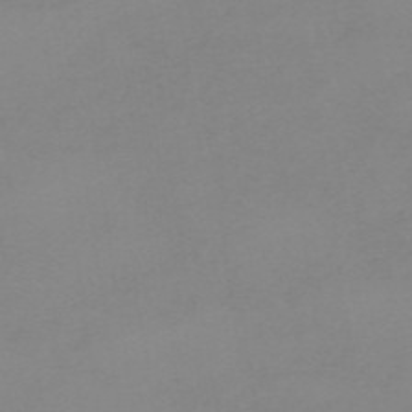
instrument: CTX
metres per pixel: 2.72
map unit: HNb
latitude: -56.0661
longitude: -46.2334
